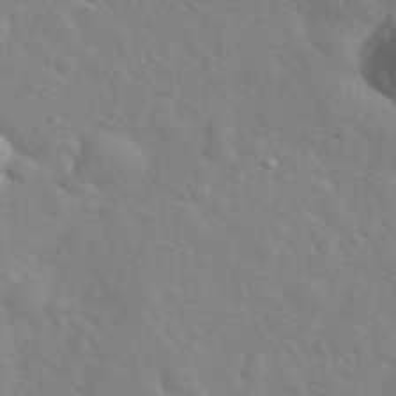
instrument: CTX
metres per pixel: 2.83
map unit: eHh
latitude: 35.5182
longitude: -60.1766
